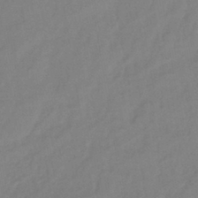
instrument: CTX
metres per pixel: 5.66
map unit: lHb
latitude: -42.1605
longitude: 74.5763
